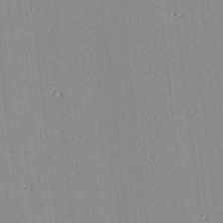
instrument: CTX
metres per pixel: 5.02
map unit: lAa
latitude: 4.1956
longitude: -111.7639
